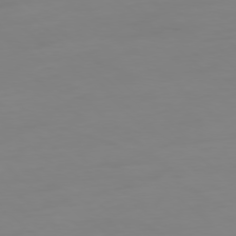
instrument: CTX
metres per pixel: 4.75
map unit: Hpe
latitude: -78.4629
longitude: -20.5546
